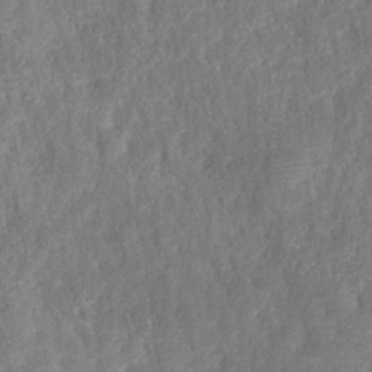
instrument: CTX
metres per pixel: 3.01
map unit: HNhu
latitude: -28.2173
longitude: 74.3685
